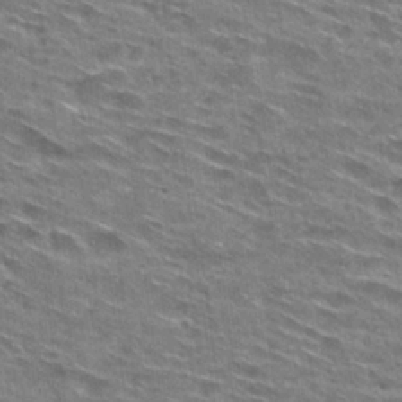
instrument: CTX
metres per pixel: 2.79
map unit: Hto
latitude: 28.6301
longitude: -46.2334
